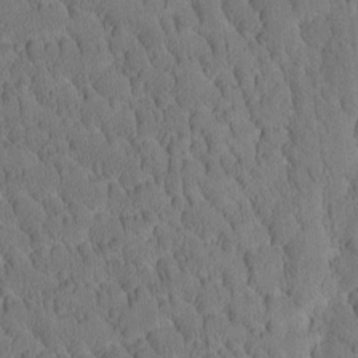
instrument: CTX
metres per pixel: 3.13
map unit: Htu
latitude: -3.5021
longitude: 172.5385
